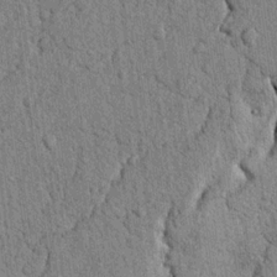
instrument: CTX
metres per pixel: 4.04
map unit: Nhu
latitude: 19.9906
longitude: -76.2900
